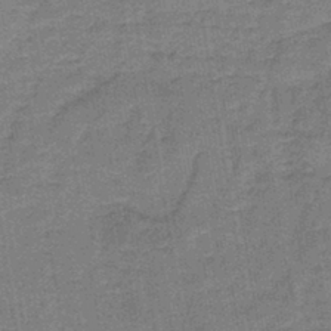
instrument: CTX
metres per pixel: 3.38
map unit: lHb
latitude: -40.8219
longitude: 57.4832
